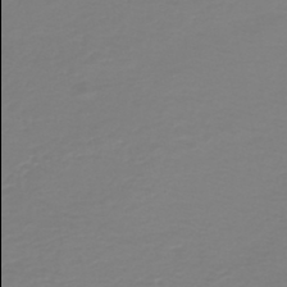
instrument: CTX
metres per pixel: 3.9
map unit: HNb
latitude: -45.8422
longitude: 54.0094
